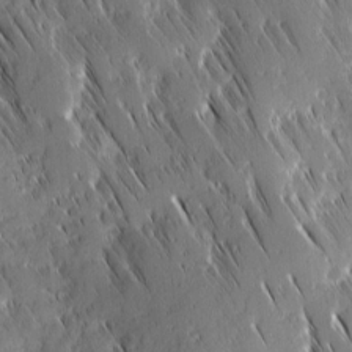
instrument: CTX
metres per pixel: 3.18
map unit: Ave
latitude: 9.3482
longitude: -104.4601
